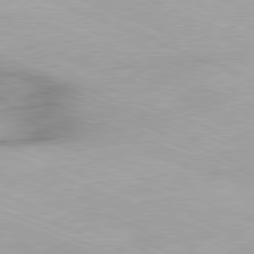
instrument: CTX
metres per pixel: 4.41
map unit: Hpe
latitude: -81.8989
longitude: 14.8408
